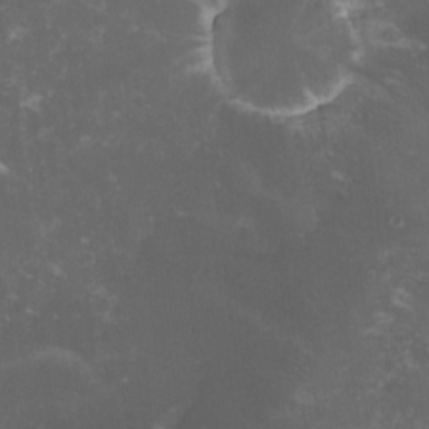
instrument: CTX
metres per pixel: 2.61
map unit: lHvf
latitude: -13.8800
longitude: -99.1214
